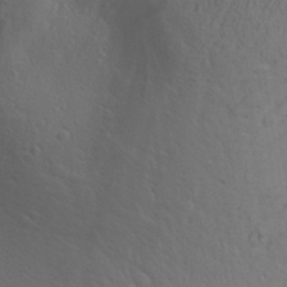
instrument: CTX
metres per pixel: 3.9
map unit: Aa
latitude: 30.1389
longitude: -140.1955
